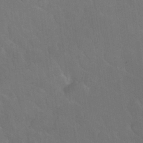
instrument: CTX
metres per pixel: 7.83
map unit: Nhu
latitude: 26.8380
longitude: -56.7435
